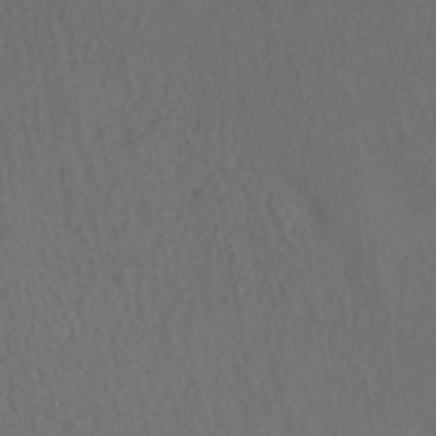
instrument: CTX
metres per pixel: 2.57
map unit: HNhu
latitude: -41.2565
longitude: 101.7855
